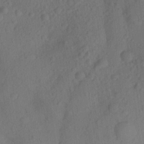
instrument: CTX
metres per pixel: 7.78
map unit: Ave
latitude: 21.6505
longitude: -138.0633
